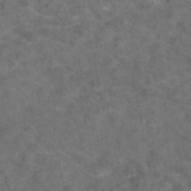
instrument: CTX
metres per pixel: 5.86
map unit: eAb
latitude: 47.6694
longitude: 109.6155
